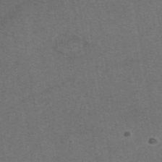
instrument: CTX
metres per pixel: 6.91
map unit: eAb
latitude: 48.2522
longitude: 115.0864
